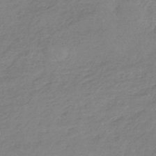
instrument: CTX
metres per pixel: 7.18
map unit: lHb
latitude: -44.6519
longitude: 71.6533
